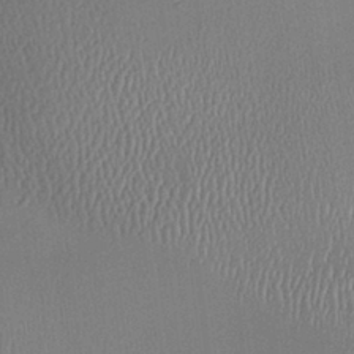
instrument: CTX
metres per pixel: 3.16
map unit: HNhu
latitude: 6.2334
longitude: 10.5574
